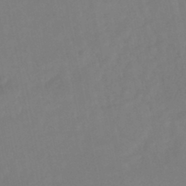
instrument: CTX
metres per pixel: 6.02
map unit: HNhu
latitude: -46.0283
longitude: 97.5588
